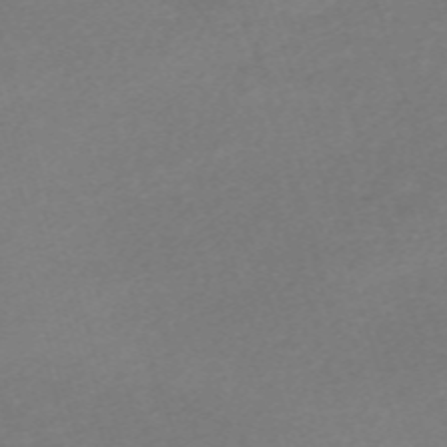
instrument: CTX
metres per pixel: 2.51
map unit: eHh
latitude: -61.8233
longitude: 51.4265
